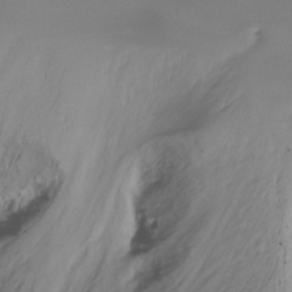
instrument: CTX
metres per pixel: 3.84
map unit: Ht
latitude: -17.3888
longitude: -45.8394
